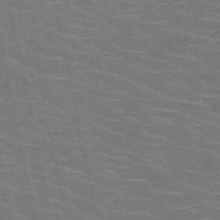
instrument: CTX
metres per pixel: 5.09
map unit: HNb
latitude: -53.3887
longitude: -45.2537
